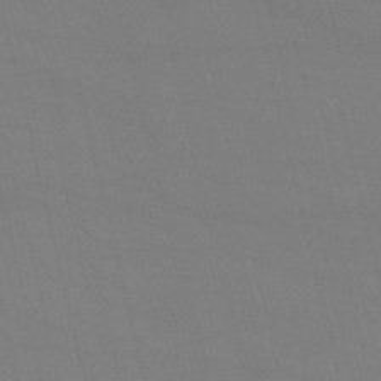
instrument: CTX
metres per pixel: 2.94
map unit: HNb
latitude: -54.7652
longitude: -37.5182
